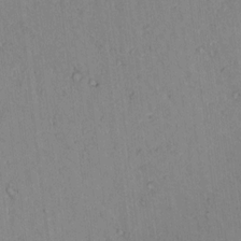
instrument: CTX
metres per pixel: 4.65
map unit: lAvf
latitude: 9.1592
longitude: 167.9556
